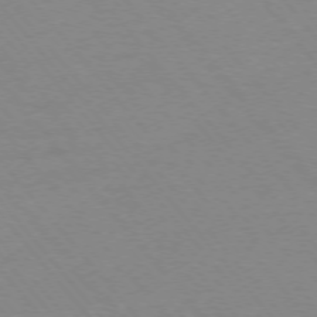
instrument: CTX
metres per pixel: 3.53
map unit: Ap
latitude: -76.0661
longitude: -87.1403
